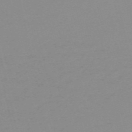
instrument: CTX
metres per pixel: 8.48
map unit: HNb
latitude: -56.5007
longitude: -42.8569
